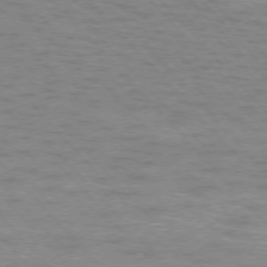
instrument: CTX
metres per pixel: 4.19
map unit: Ap
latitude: -76.5007
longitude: -60.9891
